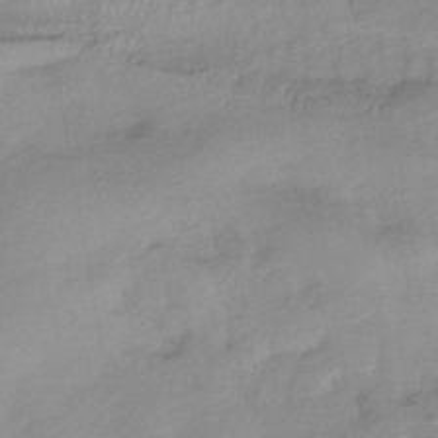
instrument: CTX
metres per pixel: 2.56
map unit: HNhu
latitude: -43.0675
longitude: 95.5966
